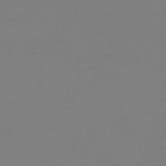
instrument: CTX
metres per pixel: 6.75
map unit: lHb
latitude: -45.2187
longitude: 64.3495
